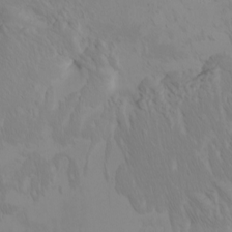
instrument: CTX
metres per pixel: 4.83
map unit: Htu
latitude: -6.8597
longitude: -70.3089
